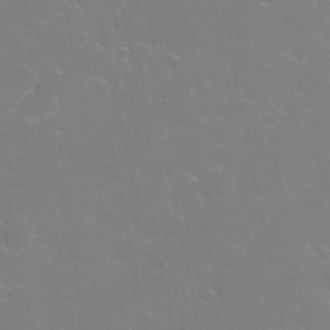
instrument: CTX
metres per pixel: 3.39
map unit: Nhu
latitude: 27.4615
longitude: -61.8772
